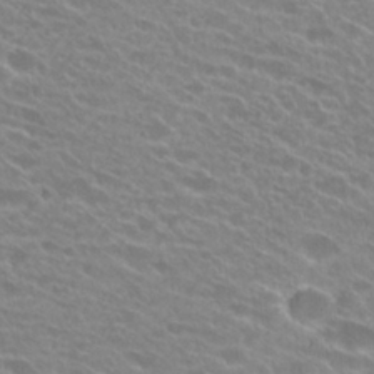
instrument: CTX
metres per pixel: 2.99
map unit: Hto
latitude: 25.5371
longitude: -42.1578
